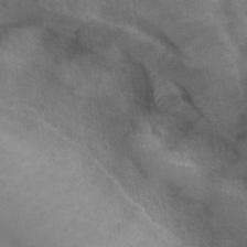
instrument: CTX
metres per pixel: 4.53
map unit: Nhu
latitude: 31.2348
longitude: -50.4979
